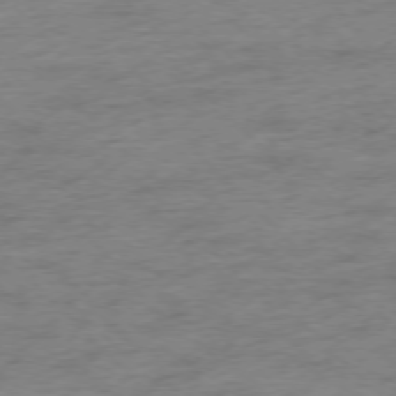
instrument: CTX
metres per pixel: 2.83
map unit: Hpe
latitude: -76.8219
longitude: -13.5749
